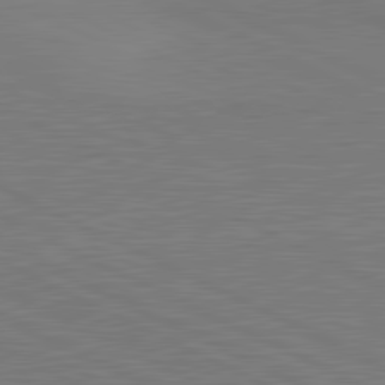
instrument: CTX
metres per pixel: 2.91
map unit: lApd
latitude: 81.5371
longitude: 150.6707
